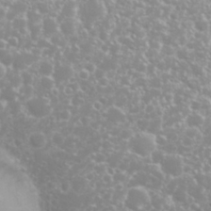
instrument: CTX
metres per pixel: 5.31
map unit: Nhu
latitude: 26.3845
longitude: -60.3089
